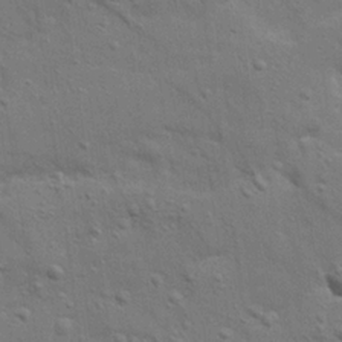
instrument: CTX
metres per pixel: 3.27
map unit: Ave
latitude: 22.5735
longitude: -130.4412
